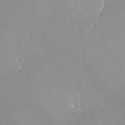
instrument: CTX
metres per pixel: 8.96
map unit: Htu
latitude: -15.3321
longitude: -46.2523
